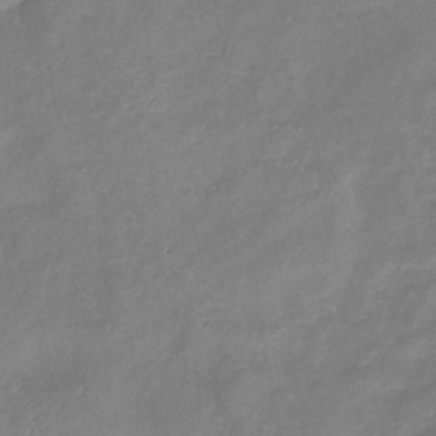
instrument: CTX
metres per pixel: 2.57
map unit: eHb
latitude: -38.3118
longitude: 75.8612
